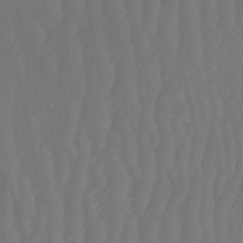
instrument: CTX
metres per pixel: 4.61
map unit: eHb
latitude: -51.0108
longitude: 77.7478
